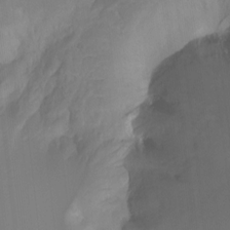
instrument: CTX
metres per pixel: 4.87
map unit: Hto
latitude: -9.0486
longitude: -46.5924
